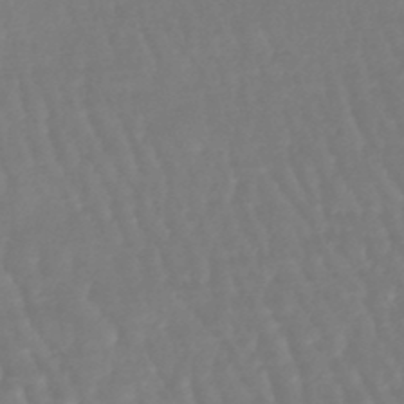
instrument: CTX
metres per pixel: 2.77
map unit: eHb
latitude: -46.2172
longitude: 79.1242
